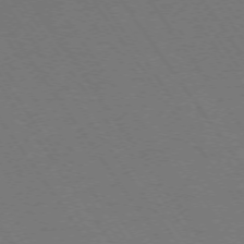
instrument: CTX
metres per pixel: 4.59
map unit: Ap
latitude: -74.2362
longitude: -71.0647
